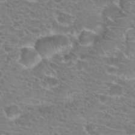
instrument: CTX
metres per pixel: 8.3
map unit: Hto
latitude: 21.2726
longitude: -41.2159
